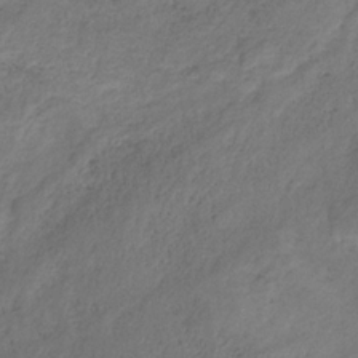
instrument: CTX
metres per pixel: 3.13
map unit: HNb
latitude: -31.3509
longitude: 61.1809
